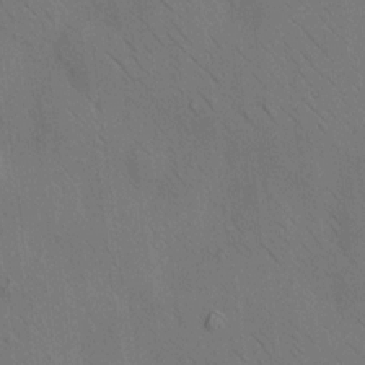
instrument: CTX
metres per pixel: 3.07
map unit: HNhu
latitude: 12.4223
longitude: 10.2551
